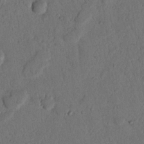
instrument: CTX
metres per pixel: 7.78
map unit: Nhu
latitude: 20.5357
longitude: -75.5182
